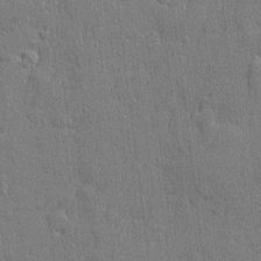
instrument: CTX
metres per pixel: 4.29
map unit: eHh
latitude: 5.4993
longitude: -75.3482
